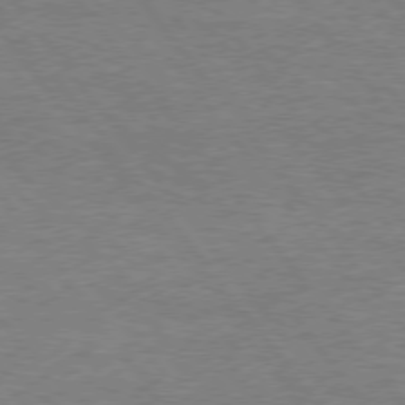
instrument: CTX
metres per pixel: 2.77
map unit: Hpe
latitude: 75.2159
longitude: -151.0836
